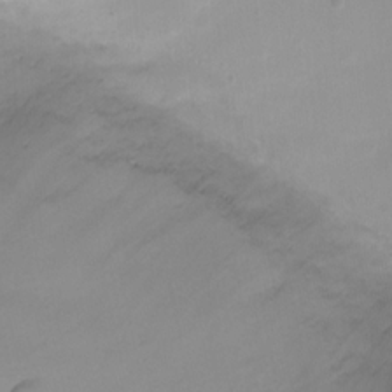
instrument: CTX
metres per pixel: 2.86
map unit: Ht
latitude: -1.3132
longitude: -19.7071
